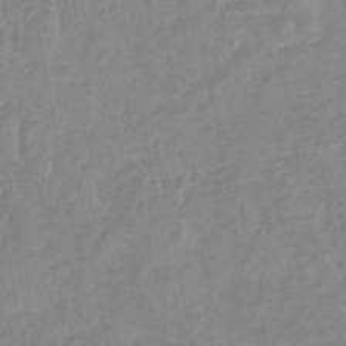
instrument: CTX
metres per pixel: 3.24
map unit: eHb
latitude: -45.8422
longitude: 85.4265
